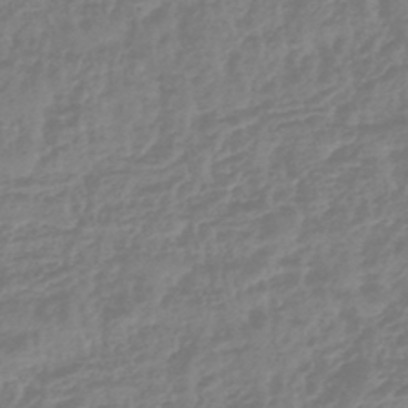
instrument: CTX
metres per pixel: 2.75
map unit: lHb
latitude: -44.9542
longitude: 70.5385
